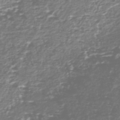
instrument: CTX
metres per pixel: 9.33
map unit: Nhe
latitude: -47.2187
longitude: -171.4993
